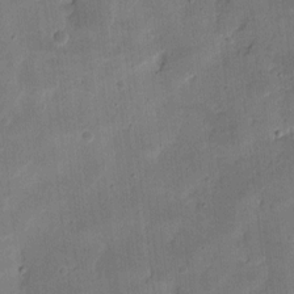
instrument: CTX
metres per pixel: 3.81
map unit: eHh
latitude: 8.4412
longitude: -73.0648
